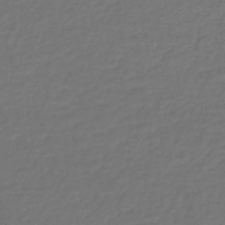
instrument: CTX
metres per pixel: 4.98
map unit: lHb
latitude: -45.9367
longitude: 60.8219
